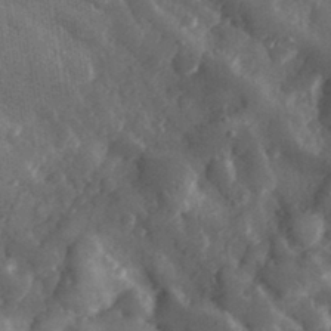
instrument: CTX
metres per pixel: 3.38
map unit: eHh
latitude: 31.8773
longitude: -70.7624
